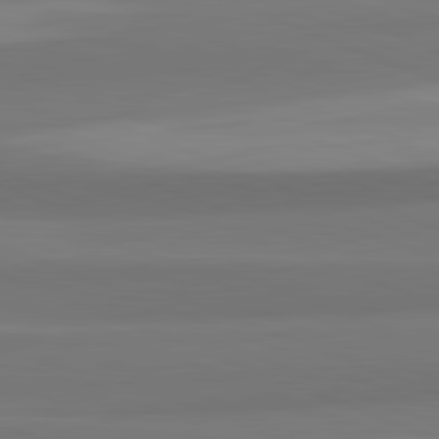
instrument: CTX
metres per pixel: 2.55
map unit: lApd
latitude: 82.3467
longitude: 177.2565
